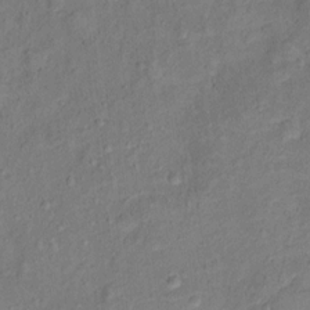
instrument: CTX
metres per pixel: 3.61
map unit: Ht
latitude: 12.5357
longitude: -38.8569
